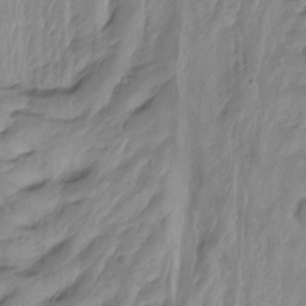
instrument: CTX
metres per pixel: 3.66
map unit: Nhu
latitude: -8.5574
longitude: -44.4601
